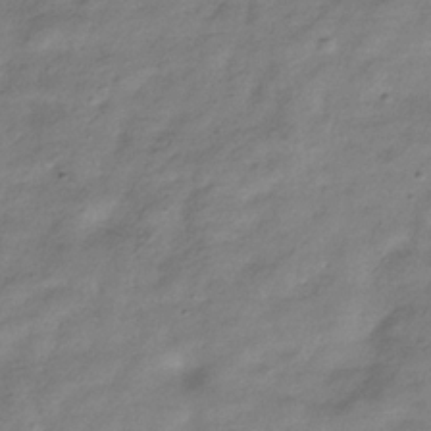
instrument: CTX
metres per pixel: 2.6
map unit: Hve
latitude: -32.5007
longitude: 89.3509
